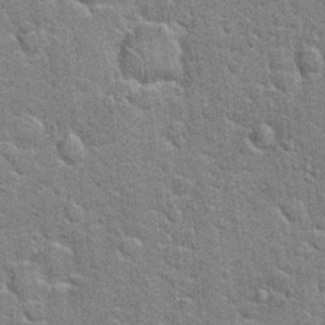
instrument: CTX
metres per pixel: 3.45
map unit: Hto
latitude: 20.8569
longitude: -48.3656
